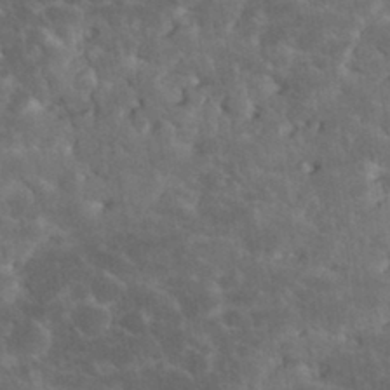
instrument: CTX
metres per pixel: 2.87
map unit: eHh
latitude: 34.4412
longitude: -65.4993
